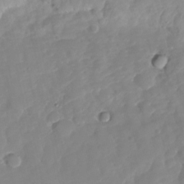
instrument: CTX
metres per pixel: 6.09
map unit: Nhu
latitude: -27.2375
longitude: -61.4804
